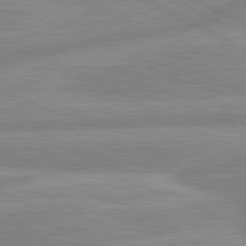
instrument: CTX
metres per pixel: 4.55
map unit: lApd
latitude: 80.5546
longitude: -169.6883
